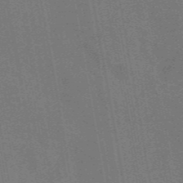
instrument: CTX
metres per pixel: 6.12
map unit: eAb
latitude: 46.5168
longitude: 122.2740
